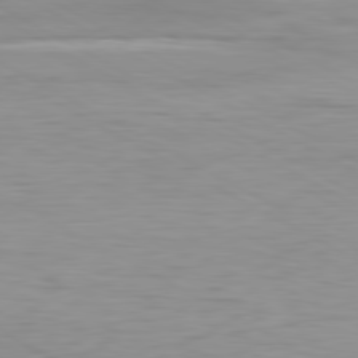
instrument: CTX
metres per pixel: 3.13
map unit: Hpe
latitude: -80.8786
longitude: 17.8612
